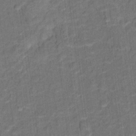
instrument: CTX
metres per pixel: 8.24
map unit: Hto
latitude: 15.3104
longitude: -39.5371
